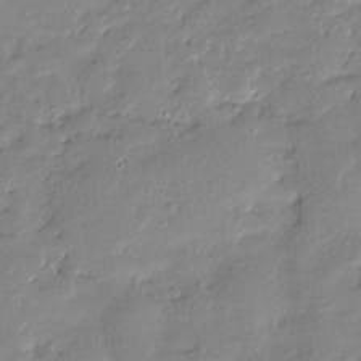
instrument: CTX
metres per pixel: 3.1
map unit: Htu
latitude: -8.8786
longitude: 176.7274
